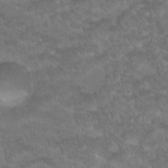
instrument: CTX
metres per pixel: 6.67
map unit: Hto
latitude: 19.1214
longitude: -35.7260
